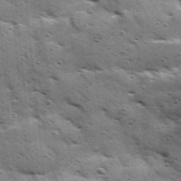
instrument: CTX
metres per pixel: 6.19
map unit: Hve
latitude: 24.1011
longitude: -96.3467
